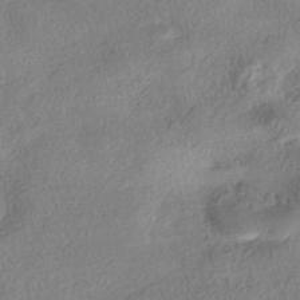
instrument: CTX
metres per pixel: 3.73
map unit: eHh
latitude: -42.2550
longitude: 120.9541
